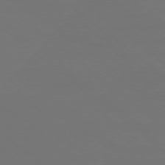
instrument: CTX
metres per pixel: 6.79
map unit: Ap
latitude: -78.3495
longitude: -94.8758
